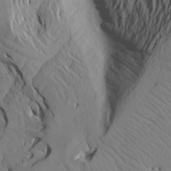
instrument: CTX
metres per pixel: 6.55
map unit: Aa
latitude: 17.6883
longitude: -143.7828
